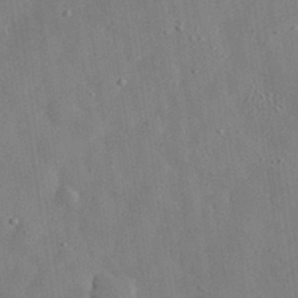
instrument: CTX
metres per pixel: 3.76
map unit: eHh
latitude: 31.0837
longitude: -76.5734
